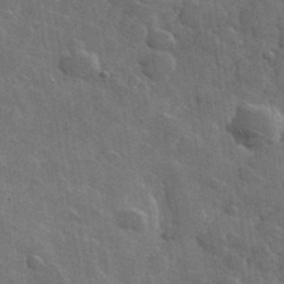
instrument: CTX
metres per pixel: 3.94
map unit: lHvf
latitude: 36.7813
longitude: -90.2523
